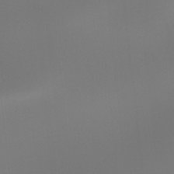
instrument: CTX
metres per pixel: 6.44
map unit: Hto
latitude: -7.9556
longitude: -47.6316
